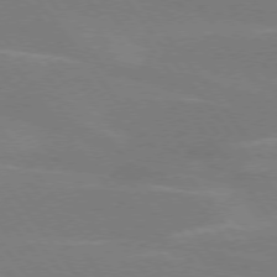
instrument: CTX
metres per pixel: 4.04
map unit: lApd
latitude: 75.1592
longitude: -67.4048
